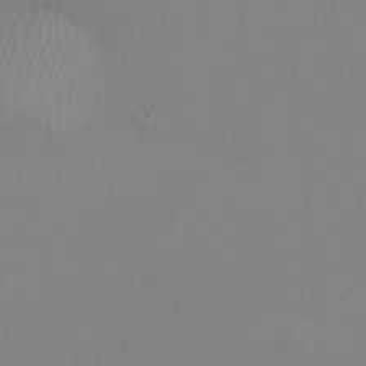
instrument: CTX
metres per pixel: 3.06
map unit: HNhu
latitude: -0.8786
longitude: -5.1403
